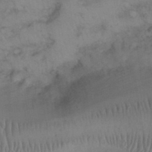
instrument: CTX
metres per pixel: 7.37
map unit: Nhu
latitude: 26.8002
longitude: -69.7072
